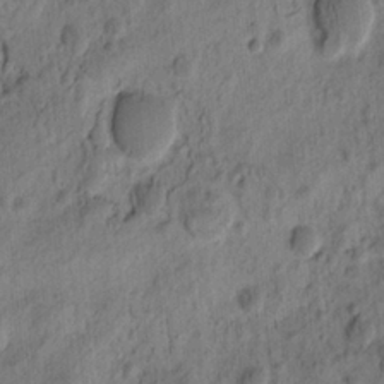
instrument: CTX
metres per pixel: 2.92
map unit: eHh
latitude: -1.5399
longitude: 16.3873
